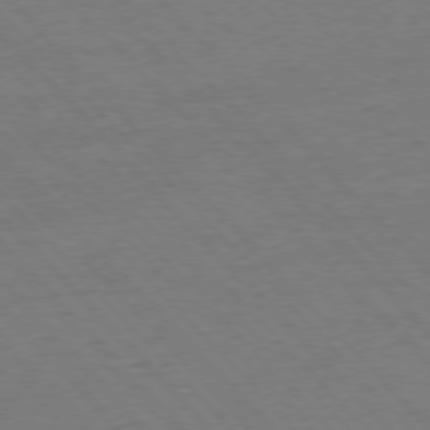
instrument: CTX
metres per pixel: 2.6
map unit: Ap
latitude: -77.4454
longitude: -95.4238
